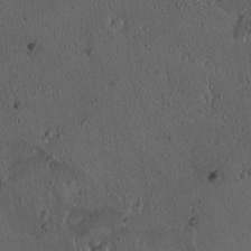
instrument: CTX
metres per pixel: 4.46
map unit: lAvf
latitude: 7.9150
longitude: 168.5951
